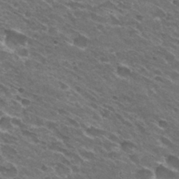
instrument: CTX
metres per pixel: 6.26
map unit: Hto
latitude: 30.9703
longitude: -43.6883
